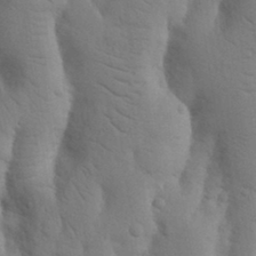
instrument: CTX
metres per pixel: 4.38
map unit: Nhu
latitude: 18.4223
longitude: -76.0822
